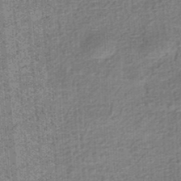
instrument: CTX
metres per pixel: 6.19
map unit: eHb
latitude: -35.0486
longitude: 79.3698
